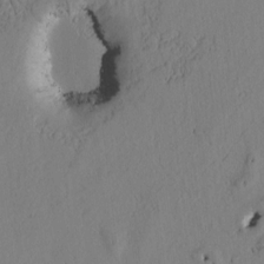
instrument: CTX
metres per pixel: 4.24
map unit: Htu
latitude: 2.1955
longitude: 176.3117
